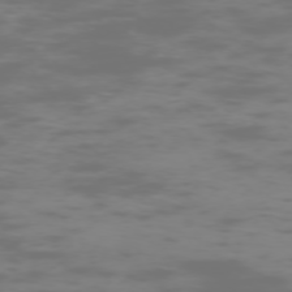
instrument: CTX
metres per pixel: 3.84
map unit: Hpe
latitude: -73.9745
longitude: 6.4629
